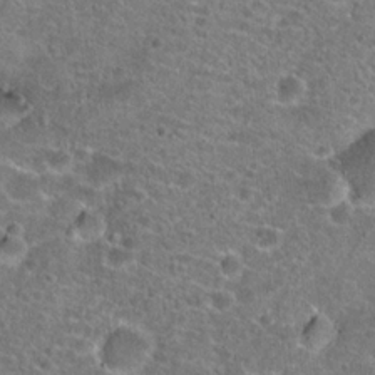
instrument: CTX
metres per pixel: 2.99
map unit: Hto
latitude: 20.6491
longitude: -42.2901
